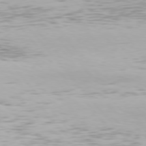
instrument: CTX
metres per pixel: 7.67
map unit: Hpe
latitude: 76.0255
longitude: -132.5735
